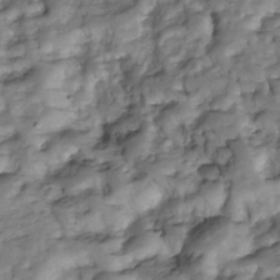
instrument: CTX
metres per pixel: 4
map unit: Nhe
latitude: -34.6329
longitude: -143.6127
